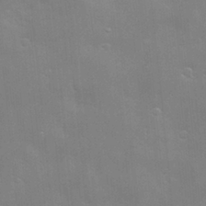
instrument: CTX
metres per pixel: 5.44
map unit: Hve
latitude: -10.2928
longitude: 174.0849
